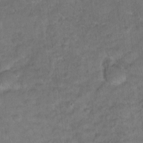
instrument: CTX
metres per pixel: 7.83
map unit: Hto
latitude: 15.8773
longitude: -37.0081
